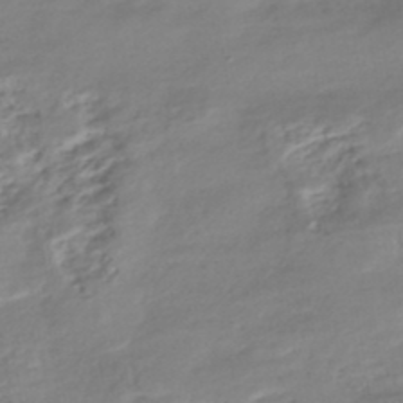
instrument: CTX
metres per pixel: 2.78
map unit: Nhe
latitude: -48.5007
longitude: -172.6868
